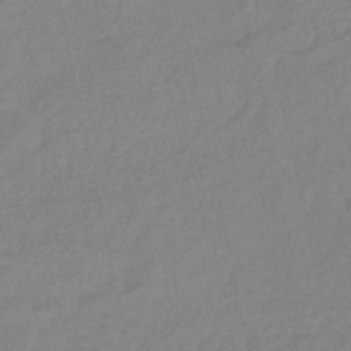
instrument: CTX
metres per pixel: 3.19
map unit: lHb
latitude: -41.4454
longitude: 76.1417
